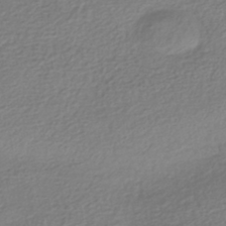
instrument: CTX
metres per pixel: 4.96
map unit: HNhu
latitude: -42.9163
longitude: 98.9542
